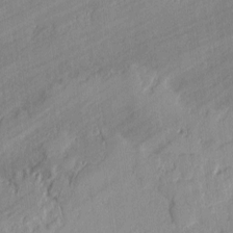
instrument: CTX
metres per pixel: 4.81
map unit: lAvf
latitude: -0.7086
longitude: -108.2522
